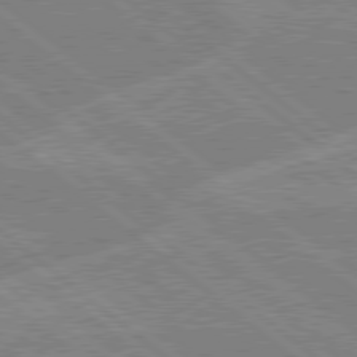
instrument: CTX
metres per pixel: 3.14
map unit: Hpe
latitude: 78.7247
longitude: -160.1011
